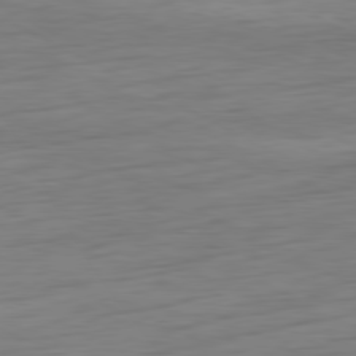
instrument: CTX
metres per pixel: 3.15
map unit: Ap
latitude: -80.6519
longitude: -61.0647
